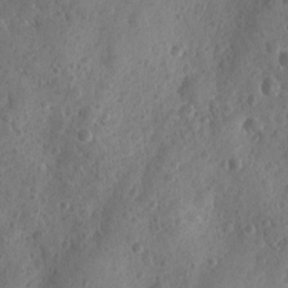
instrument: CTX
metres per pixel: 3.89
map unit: Ave
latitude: -9.9556
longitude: -118.8002
